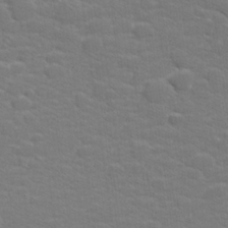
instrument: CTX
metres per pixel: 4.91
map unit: lHvf
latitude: 25.9339
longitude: 141.9367
